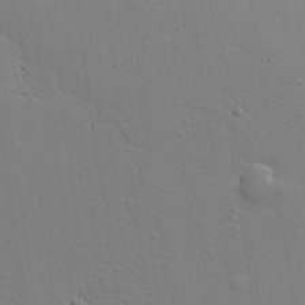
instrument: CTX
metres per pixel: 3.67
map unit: Aa
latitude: 18.0255
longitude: -126.1578
